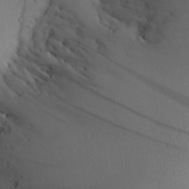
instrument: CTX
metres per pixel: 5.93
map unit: Aa
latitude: 22.5357
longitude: -145.8394
